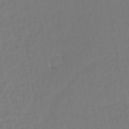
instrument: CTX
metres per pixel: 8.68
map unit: lHb
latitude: -35.4265
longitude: 64.5007
